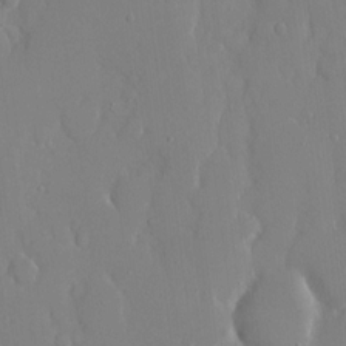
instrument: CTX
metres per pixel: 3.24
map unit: eHh
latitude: 14.3657
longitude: -70.9136
